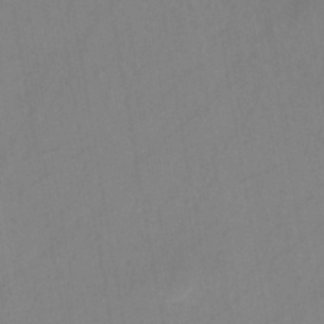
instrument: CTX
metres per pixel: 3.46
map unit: HNb
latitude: -45.8233
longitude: -39.4993
